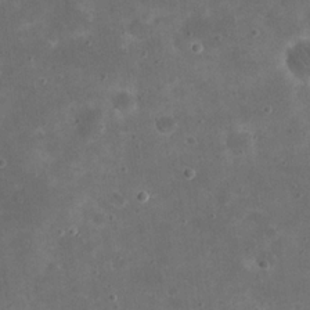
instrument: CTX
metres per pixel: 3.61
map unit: eHh
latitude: 20.7247
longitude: -65.8583
